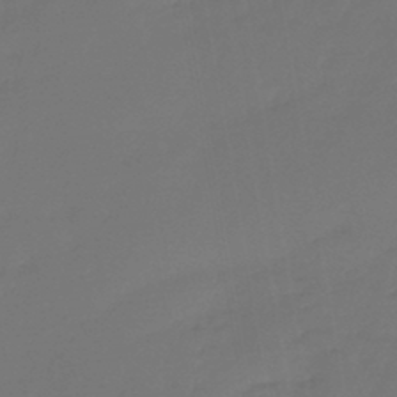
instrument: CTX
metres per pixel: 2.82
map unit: lHb
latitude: -43.5588
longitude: 59.6154
